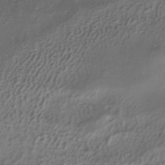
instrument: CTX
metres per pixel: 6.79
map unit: ANa
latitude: -37.4265
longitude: 94.8974
